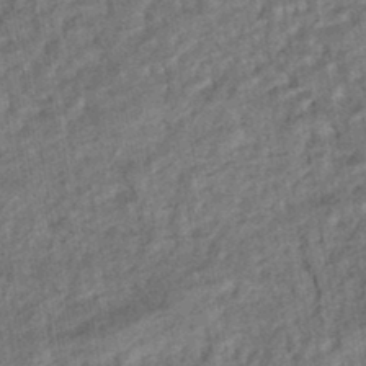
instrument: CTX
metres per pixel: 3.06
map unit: HNhu
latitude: -45.0486
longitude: 97.5588
